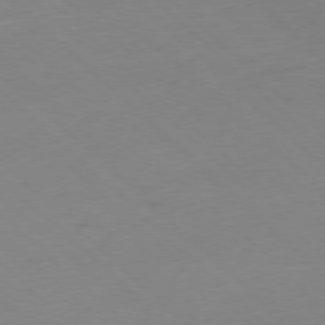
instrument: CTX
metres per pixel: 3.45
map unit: Hpe
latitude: -78.1416
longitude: 13.2565
